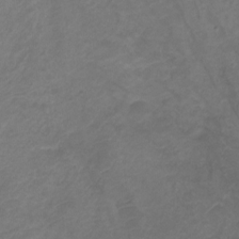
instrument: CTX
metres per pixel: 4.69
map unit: Ht
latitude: 1.7071
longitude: -34.5356
